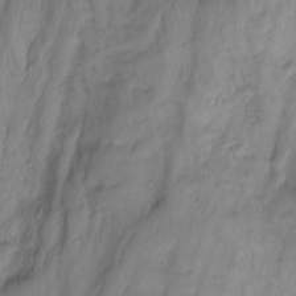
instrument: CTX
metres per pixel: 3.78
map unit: Hto
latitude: -8.4629
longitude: -44.3656
